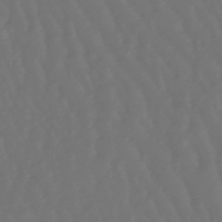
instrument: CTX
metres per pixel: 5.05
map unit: lHb
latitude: -47.9745
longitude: 79.3698
